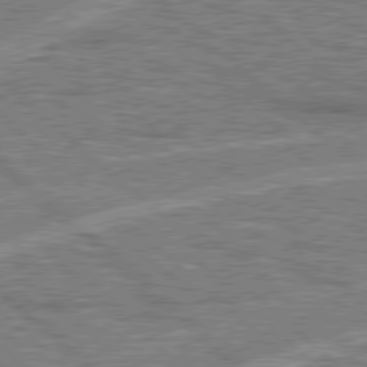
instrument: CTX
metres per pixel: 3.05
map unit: Hpe
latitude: 78.3279
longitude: -157.0458
